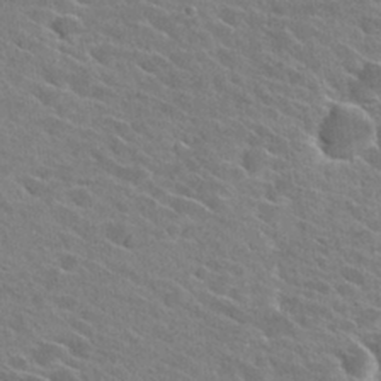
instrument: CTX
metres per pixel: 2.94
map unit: Hto
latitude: 26.5357
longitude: -42.6302
